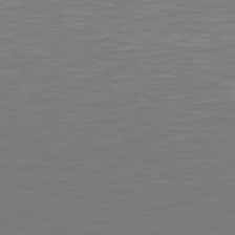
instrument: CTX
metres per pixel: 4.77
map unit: Hpe
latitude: 78.3468
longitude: -171.3293
